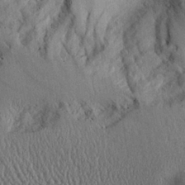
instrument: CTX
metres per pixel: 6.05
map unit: Aa
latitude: 28.2333
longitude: -134.1766
